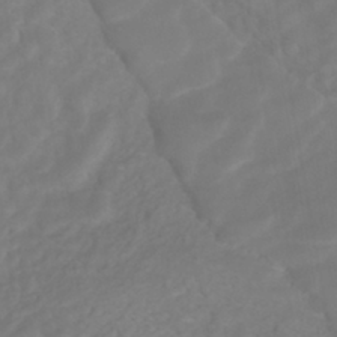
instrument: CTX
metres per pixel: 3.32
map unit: ANa
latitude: -41.5777
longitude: 105.0108
